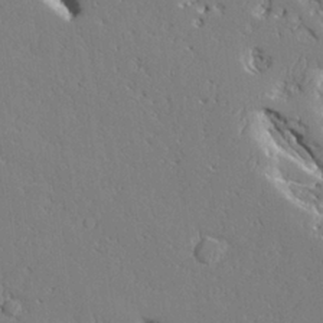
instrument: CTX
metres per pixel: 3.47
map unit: Ave
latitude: 24.2333
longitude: -130.1011
